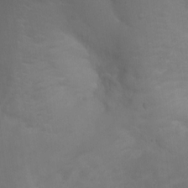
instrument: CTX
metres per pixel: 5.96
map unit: Ht
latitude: 2.0444
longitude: -22.3656
